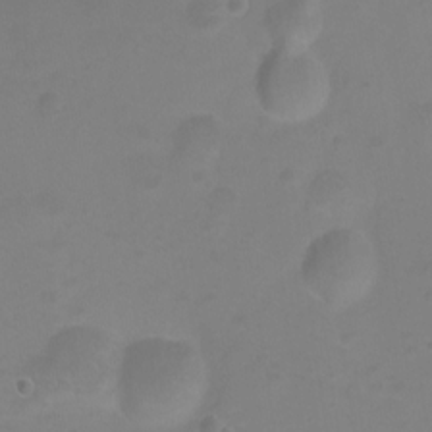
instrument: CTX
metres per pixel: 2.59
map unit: Ht
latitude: 0.2522
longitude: -46.2712
